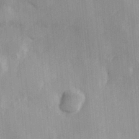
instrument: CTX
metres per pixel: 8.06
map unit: Hve
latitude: 31.1404
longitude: 148.9731
